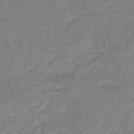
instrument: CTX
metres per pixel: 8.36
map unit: HNb
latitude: -37.2565
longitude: 57.8989
